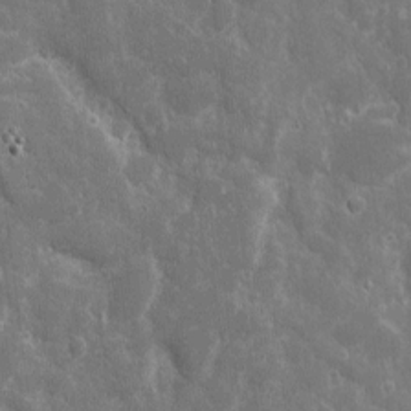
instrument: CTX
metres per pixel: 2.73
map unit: eHh
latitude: 7.6127
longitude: -69.9150
